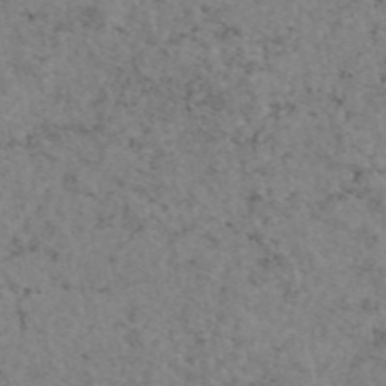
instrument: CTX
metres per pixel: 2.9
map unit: eAb
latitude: 47.0648
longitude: 113.5588
